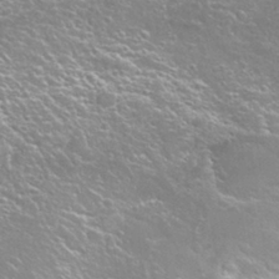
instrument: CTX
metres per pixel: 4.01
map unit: Hto
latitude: 27.2726
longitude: -50.3089
